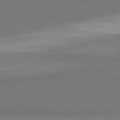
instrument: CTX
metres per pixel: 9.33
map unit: lApd
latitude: 81.5938
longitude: 156.2550
